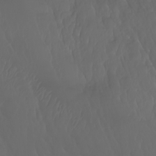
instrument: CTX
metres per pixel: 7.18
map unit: Nhu
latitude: -7.6533
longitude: -83.1781
